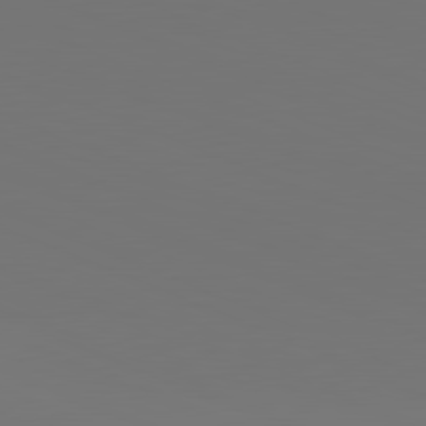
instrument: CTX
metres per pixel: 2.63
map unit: lApd
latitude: 81.7261
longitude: 146.4818
